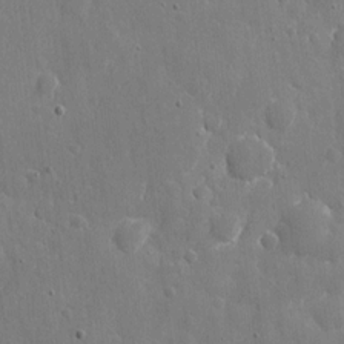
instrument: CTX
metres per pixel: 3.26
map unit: eHh
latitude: 9.9339
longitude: -70.2144
